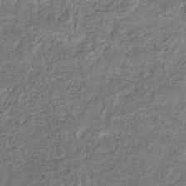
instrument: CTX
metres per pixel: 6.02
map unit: eHb
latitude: -32.8030
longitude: 74.6330
